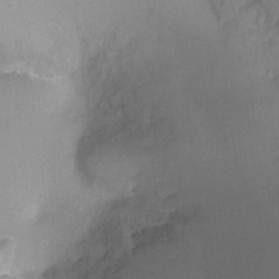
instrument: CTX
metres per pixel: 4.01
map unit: Ht
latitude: -8.1795
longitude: -34.6679
